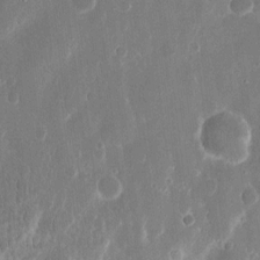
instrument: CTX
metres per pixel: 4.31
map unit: eHh
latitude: 12.1956
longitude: -71.6316
